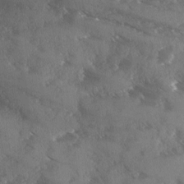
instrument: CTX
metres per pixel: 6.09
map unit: Ave
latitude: 0.5357
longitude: -111.5749
